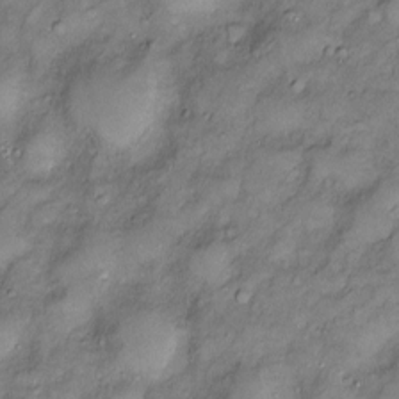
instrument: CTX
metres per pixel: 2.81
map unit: Htu
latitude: -6.5007
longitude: 160.0094
